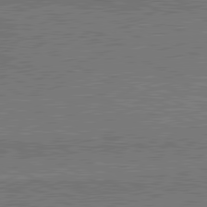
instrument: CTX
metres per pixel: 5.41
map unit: lApd
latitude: 80.8947
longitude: 144.2740
